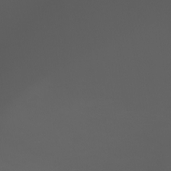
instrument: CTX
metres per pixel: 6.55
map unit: Htu
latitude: -6.8408
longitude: -73.1026
